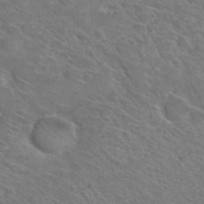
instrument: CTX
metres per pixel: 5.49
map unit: Hto
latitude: 30.5924
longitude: -47.0648
